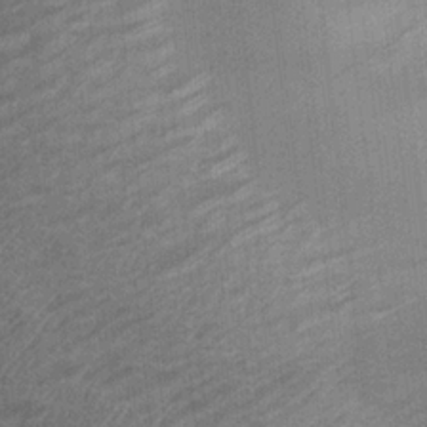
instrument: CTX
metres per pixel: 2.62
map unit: Ht
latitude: -0.8219
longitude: -15.7639
